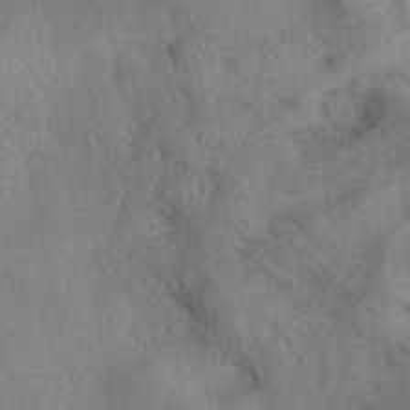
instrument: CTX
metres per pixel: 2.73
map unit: eAb
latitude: 41.0269
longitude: 109.4076
